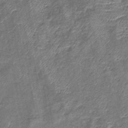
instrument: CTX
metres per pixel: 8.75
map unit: eHb
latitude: -39.8045
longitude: 76.6141
